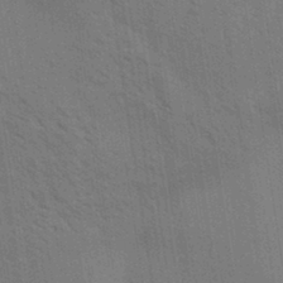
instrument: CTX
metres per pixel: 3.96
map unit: Aa
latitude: 31.4238
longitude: -139.7827
